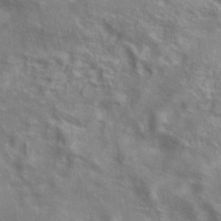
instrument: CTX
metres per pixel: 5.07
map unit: eAb
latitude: 34.8191
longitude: 111.3509
